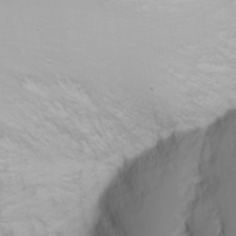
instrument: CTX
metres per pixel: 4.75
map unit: Nhu
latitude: -6.9163
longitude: -82.9324
